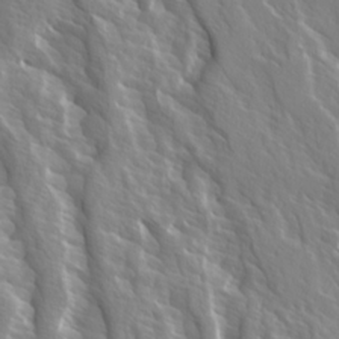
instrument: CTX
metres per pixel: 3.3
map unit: Ave
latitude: 14.7247
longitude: -132.7435
